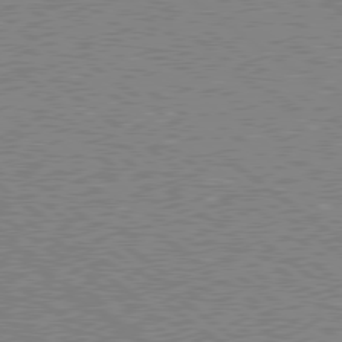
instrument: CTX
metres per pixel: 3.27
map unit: Hpe
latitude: 78.7435
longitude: -169.4805
